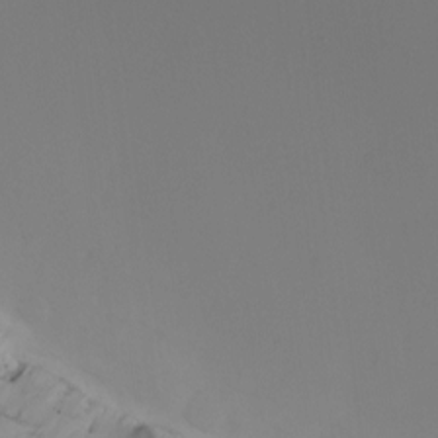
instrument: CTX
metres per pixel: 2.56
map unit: Nhu
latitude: -0.3873
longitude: -74.8380
